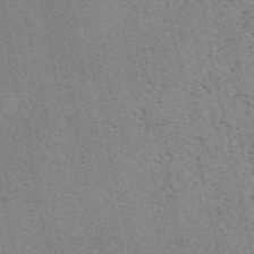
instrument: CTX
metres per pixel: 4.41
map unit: eAb
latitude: 48.8758
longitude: 105.9556
